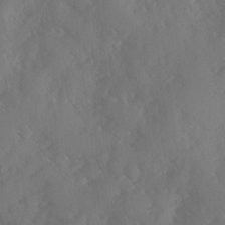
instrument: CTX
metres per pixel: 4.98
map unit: Ave
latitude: 0.9136
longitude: -111.2537
